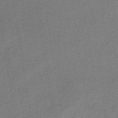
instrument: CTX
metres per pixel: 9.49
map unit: lHb
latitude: -38.4440
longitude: 72.4629
